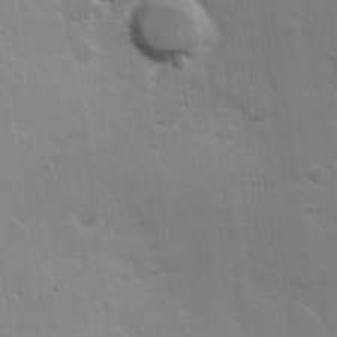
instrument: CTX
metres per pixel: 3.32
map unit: Hve
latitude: 23.4426
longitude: 147.1242
